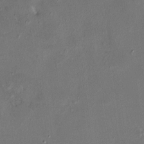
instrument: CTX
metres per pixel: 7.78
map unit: HNhu
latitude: 6.3845
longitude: 7.3509
